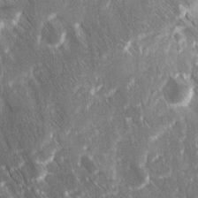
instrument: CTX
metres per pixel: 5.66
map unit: Ave
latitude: 9.0270
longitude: -104.7058
